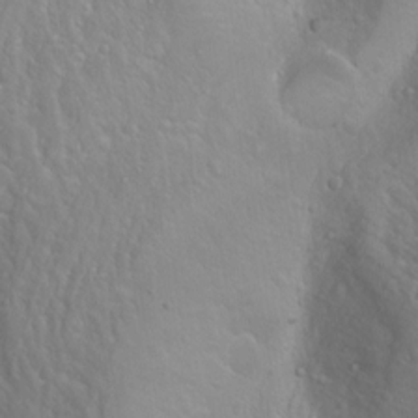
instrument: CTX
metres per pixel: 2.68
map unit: Htu
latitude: -4.2550
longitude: -87.9339
